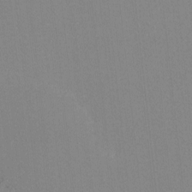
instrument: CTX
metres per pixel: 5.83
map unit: lHvf
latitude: -11.6155
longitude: -103.4615
